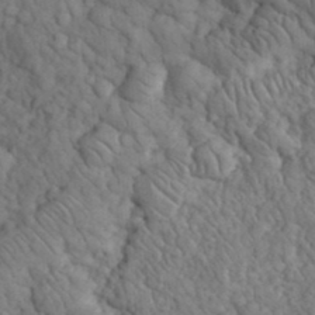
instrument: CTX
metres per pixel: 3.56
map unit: eHh
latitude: 32.8002
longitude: -66.8758
